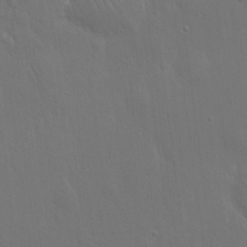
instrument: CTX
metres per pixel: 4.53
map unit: Hto
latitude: 19.2348
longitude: -56.4412
